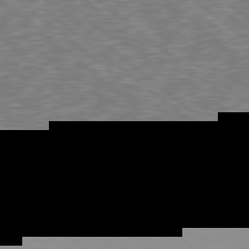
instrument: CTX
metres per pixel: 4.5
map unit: Hpe
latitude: 78.5357
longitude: -170.3656
